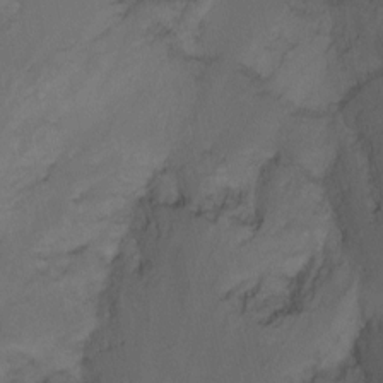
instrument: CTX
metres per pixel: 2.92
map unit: Nhu
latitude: -15.3132
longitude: -57.3103
